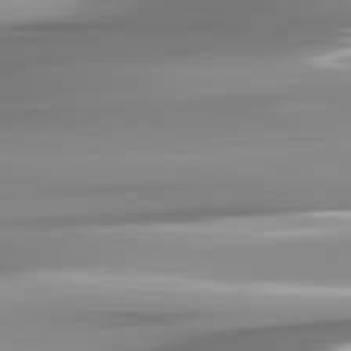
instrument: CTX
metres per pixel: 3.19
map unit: lApd
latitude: 81.8583
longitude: -142.5924
